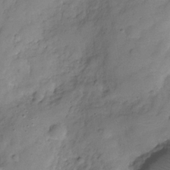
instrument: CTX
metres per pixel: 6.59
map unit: Hve
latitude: -29.4077
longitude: 93.1431
